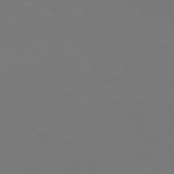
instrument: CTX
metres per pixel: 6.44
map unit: Hpe
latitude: 73.4805
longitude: -127.5749
